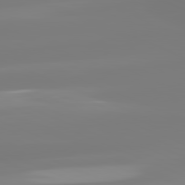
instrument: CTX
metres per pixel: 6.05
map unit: lApd
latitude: 81.7450
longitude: -150.0822
